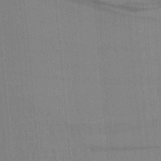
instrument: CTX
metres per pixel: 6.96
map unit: Aa
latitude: 19.9528
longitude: -143.5560
